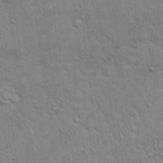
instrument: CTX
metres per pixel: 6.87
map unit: Hto
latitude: 18.3845
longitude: -52.2334
